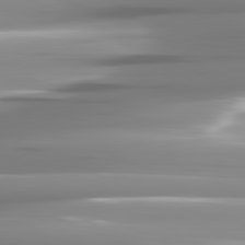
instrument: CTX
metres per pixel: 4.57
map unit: lApd
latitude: 82.1199
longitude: -141.9717
